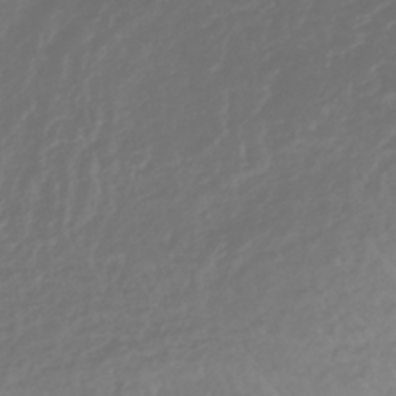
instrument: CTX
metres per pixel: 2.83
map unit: lHb
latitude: -36.1983
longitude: 69.5210
